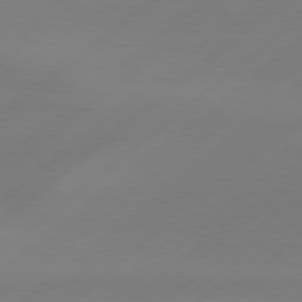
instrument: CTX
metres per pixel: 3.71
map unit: Hpe
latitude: 78.6491
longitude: -131.9528
